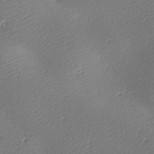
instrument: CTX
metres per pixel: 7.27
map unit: lAa
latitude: -9.3510
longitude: -127.2159
